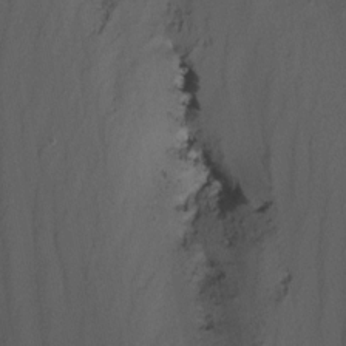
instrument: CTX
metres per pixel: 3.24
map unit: Nhu
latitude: -14.8597
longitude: -53.8017
